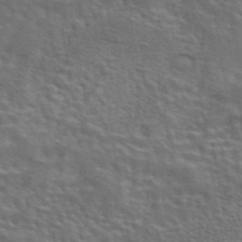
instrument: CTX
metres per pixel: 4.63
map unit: eAb
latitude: 43.4993
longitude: 112.0094
